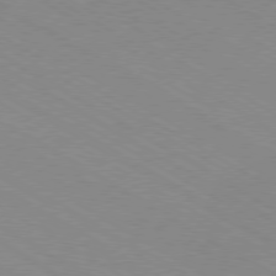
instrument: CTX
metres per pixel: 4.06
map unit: Hpe
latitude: -80.1606
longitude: 20.9919
